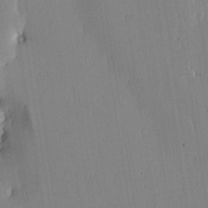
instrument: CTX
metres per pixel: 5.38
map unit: lAa
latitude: 6.1389
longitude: -113.3859
